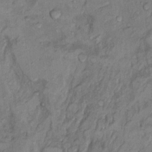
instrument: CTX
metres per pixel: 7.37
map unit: Nhu
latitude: 9.6316
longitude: -25.0269
